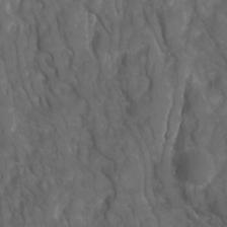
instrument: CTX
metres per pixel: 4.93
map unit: Ave
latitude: 16.3656
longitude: -132.6302
